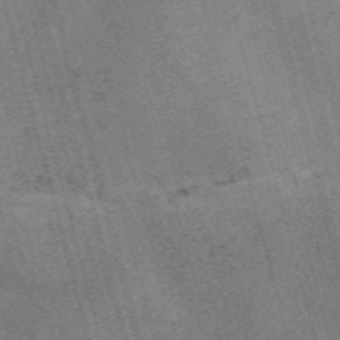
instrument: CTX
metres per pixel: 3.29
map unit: Nve
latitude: -59.2564
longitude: 65.4644
